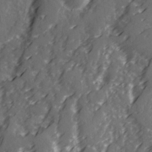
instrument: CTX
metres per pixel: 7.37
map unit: Ave
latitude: 20.8380
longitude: -131.5372
